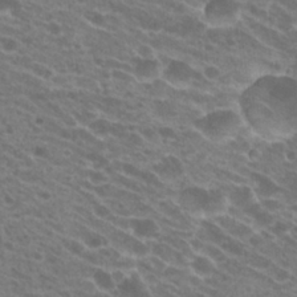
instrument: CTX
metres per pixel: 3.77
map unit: Hto
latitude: 23.9528
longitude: -40.5356
